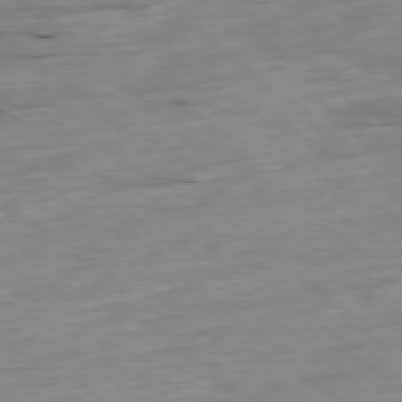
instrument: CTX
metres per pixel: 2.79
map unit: Ap
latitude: -78.1605
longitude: -88.6869
